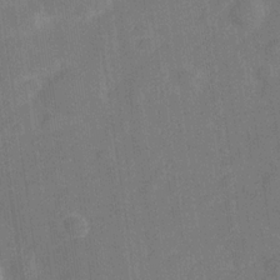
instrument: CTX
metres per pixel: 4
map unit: Hve
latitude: -28.3117
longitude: 92.9731
